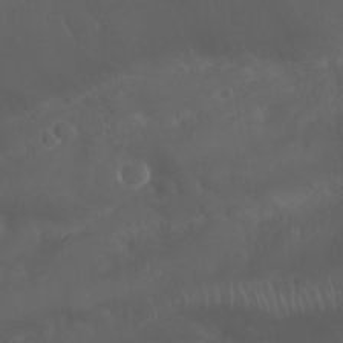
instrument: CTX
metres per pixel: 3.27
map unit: Nhu
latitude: 23.5938
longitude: -61.6694
